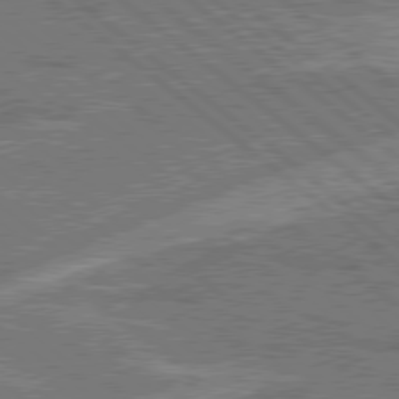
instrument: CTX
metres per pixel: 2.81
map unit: Hpe
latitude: 78.3656
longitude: -158.6302
